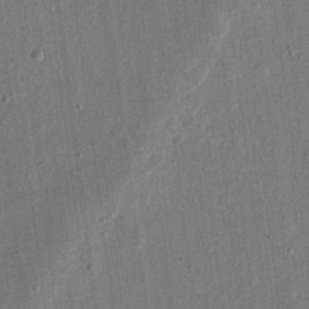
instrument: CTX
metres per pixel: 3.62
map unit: eHh
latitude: 16.8191
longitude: -70.6112
